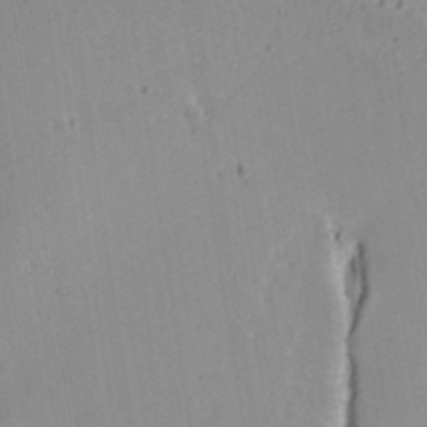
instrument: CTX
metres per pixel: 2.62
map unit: Aa
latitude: 16.8569
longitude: -124.8002
